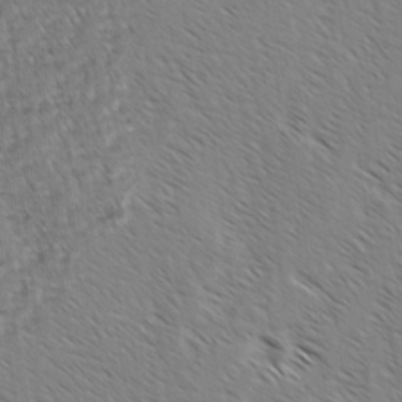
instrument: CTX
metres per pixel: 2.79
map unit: lAvf
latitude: -2.9541
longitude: -113.3670
